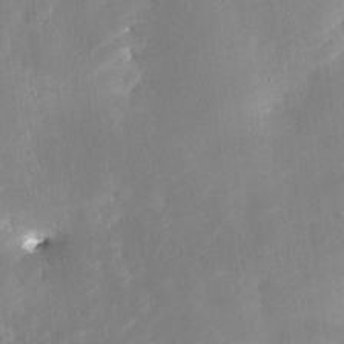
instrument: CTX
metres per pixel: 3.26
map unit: Nhe
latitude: -28.5385
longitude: -110.5357
